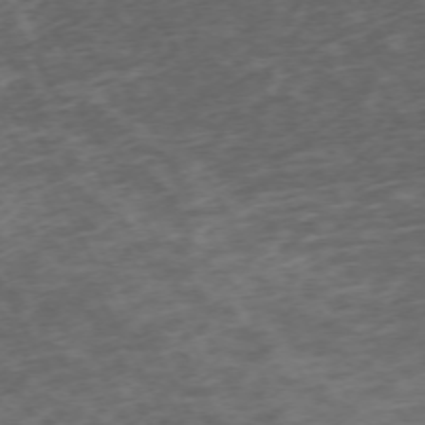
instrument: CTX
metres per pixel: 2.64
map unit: Ap
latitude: -73.1620
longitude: -70.4412
